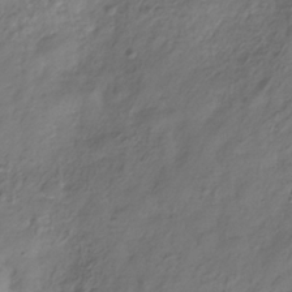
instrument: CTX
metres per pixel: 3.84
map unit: Hve
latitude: -33.3699
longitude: 91.2565
